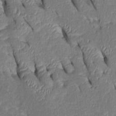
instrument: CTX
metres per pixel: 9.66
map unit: Htu
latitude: 0.8002
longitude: 149.0109
